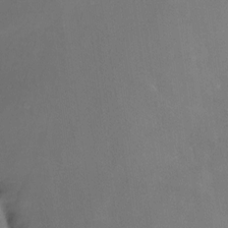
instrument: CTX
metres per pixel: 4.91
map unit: Nhe
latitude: -26.6707
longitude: -110.3656
